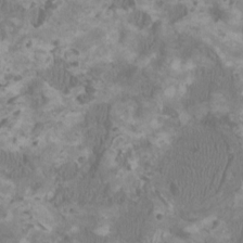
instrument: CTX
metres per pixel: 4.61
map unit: HNhu
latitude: 1.7449
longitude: -2.2144
